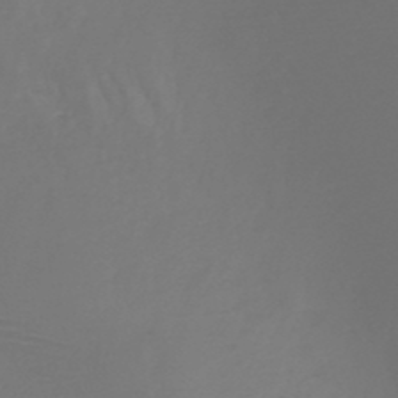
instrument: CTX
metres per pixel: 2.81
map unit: HNb
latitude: -47.4643
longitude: -41.9906
